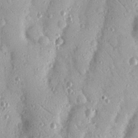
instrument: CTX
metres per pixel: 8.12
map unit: Nhu
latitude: 18.5168
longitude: -77.8394
